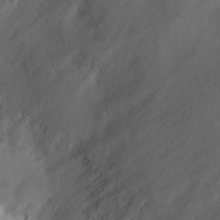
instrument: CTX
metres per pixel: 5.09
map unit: Ave
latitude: 10.9136
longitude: -104.5546
